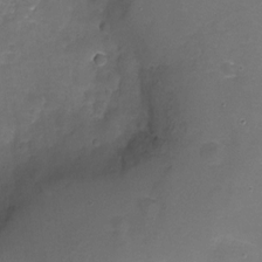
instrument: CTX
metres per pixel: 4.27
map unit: Nhu
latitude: -18.4440
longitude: -56.5923
